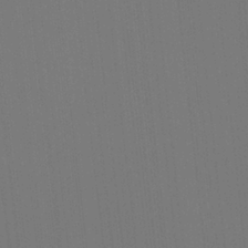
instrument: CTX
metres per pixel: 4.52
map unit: Ht
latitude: -4.6707
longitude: -26.9892
